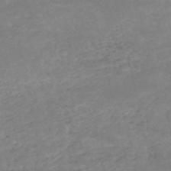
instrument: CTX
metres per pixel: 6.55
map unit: HNb
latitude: -54.1228
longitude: -36.2523
